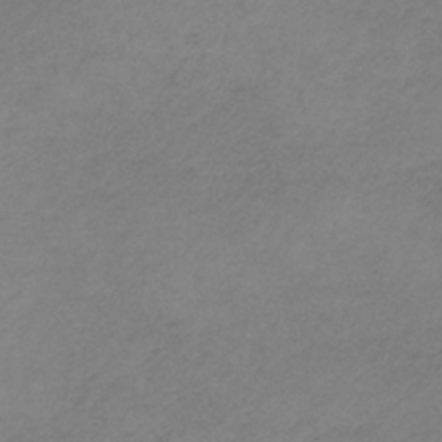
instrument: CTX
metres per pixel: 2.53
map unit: HNb
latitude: -33.8801
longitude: 61.2187
